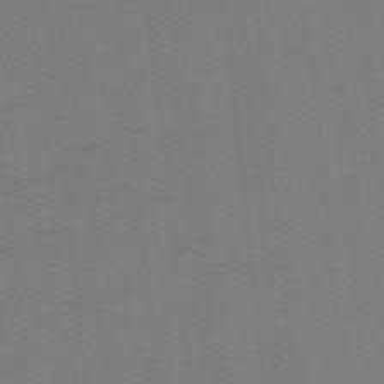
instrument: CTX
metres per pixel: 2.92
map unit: lHb
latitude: -41.2754
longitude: 54.4629
